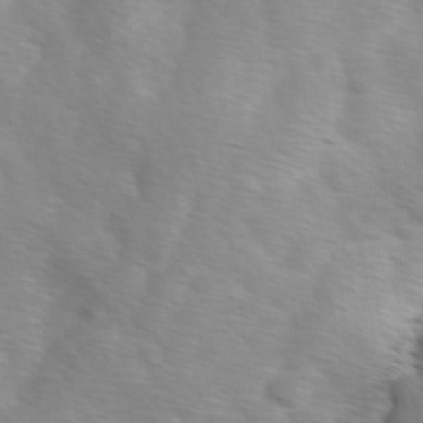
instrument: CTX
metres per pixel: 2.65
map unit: Ave
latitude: 1.3481
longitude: -113.1781
